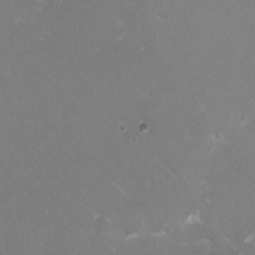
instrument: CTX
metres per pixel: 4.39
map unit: HNhu
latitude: 1.1970
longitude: -3.2726
